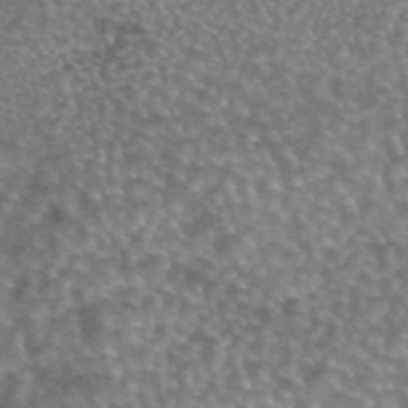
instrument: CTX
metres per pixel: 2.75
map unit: eAb
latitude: 44.4412
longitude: 108.1795
